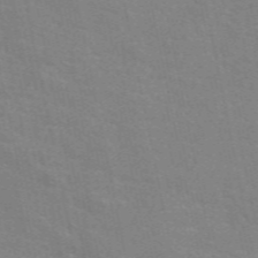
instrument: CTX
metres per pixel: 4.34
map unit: eAb
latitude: 50.8758
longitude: 111.6532
